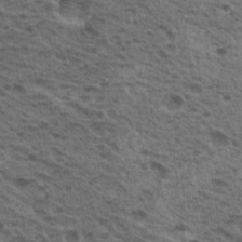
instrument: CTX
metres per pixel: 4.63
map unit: Hto
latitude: 19.6882
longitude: -31.8773
